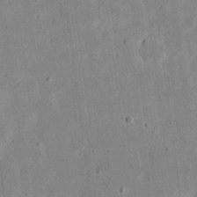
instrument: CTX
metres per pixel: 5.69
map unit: eHh
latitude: 20.3845
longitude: -71.4237
